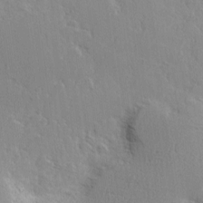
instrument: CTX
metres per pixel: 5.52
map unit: Hve
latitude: 2.2900
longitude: -123.8583
